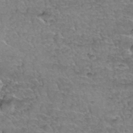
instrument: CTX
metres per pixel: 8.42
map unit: Hto
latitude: 35.6316
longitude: -45.1214
